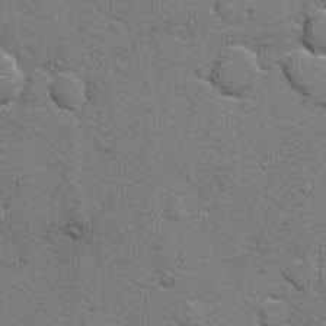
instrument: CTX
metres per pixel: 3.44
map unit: eHh
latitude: 5.7639
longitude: -65.0080
